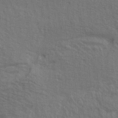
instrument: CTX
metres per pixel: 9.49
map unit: lAa
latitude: 4.4223
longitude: -113.1592
